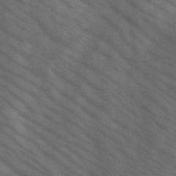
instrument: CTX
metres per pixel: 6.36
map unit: HNb
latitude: -45.2565
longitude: -41.3859
